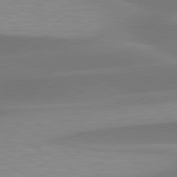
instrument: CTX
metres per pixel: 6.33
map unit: lApd
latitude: 79.7072
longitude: -95.0459
